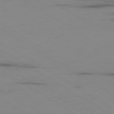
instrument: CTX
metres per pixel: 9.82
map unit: Ap
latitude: -80.1606
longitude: -102.6868
